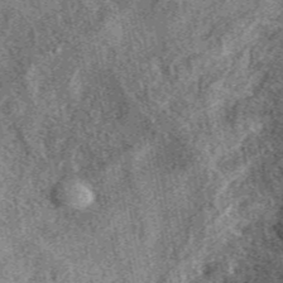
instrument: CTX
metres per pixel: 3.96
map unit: eAb
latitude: 39.1403
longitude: 109.7855
